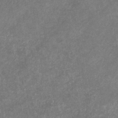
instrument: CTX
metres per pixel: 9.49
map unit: eHb
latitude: -31.5588
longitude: 71.6155
